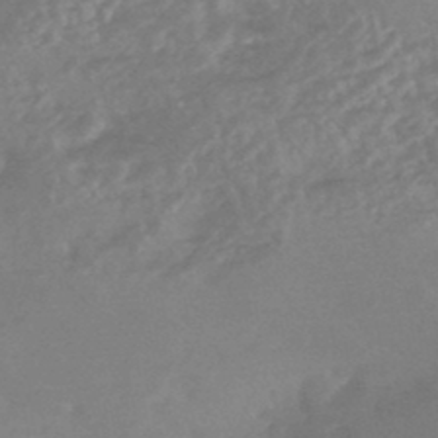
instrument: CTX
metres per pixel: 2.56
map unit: HNhu
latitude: -45.8233
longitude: 91.5588
